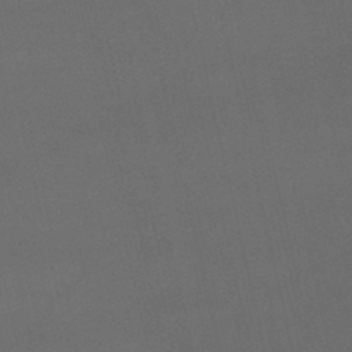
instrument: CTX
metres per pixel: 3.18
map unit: lHb
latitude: -47.2943
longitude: 70.5574
